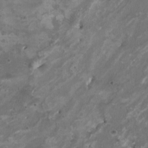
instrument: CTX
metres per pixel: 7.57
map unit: HNhu
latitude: 2.7813
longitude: -4.1200
